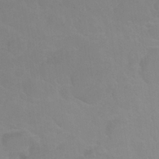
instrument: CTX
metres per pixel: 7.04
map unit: Nhu
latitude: 27.3860
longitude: -54.2333
